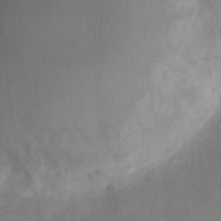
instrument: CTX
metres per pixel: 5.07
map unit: Hto
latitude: 3.3670
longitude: -33.1781
